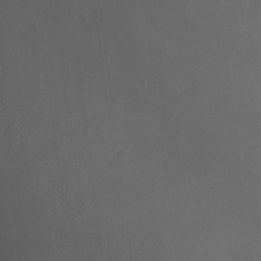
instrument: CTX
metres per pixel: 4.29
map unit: Nhu
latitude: 0.0444
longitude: -79.0837
